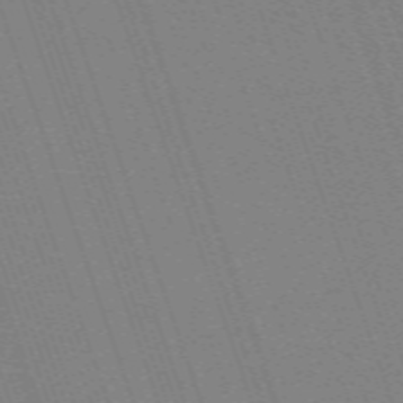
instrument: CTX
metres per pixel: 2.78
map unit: eHh
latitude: -64.8030
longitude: 51.7478
